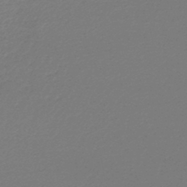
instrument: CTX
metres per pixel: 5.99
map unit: lHb
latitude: -44.6707
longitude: 74.8408
